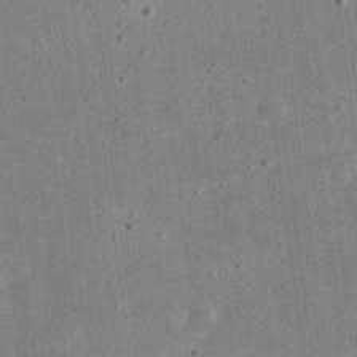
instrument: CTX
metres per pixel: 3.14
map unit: eHh
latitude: 20.5924
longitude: -71.5182
